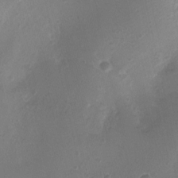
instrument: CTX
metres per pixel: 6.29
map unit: Nhu
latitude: 5.0080
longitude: -16.4979
